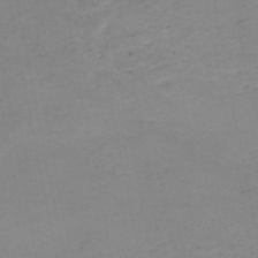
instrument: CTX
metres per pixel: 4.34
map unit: HNb
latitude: -52.1227
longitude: -51.9717
